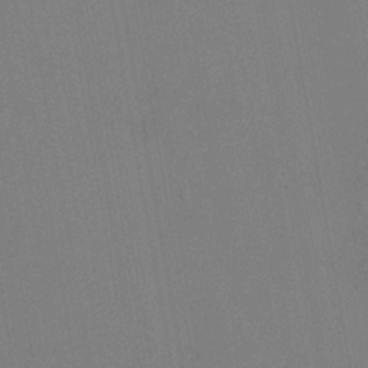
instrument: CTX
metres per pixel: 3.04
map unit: HNhu
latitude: 5.9717
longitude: 4.4818
